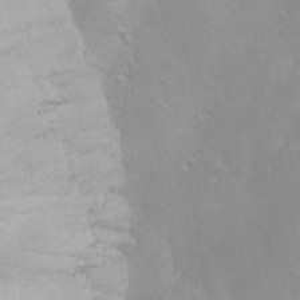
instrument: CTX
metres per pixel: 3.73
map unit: Ave
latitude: -11.1620
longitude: -121.0648
